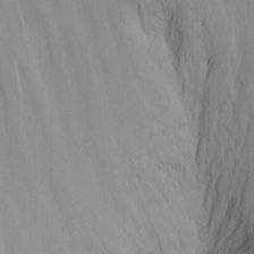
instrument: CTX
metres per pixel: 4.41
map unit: Nhu
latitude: -7.5777
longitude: -68.9136
